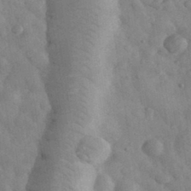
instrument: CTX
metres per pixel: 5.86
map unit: eHh
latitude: 33.7072
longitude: -68.8380
